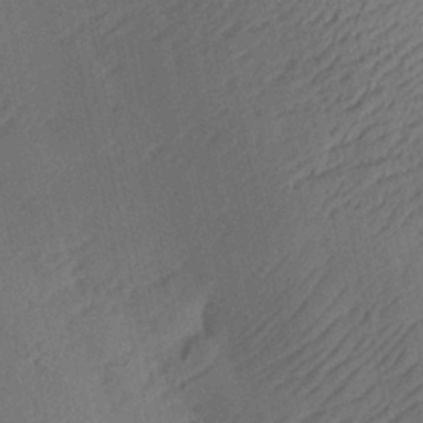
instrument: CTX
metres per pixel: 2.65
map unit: Aa
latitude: 27.8017
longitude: -137.5938
